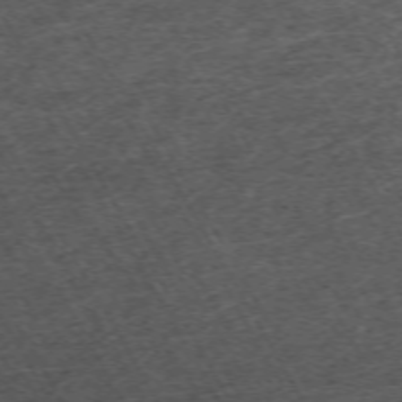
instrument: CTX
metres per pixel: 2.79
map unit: Hpe
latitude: -70.5007
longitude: 13.4643
